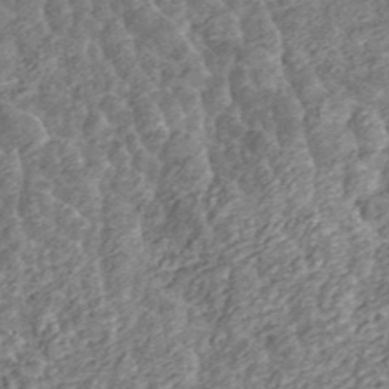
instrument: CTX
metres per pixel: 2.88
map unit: ANa
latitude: 45.0269
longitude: 21.0297
